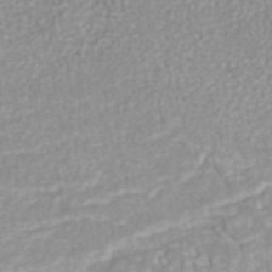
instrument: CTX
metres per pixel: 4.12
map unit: ANa
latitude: 38.1578
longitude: 23.7856
